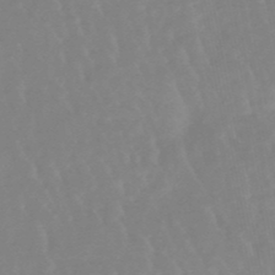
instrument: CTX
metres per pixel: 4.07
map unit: lHb
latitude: -48.5196
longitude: 72.1606
